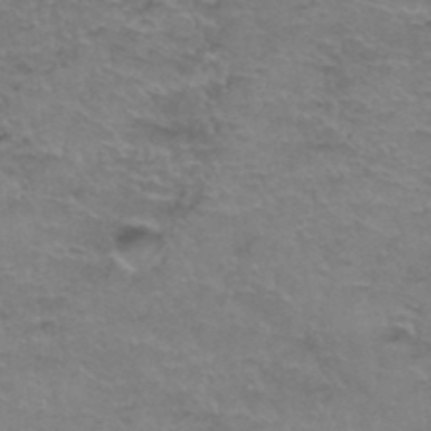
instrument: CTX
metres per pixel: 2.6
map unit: Hto
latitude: 37.4238
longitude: -42.1200
